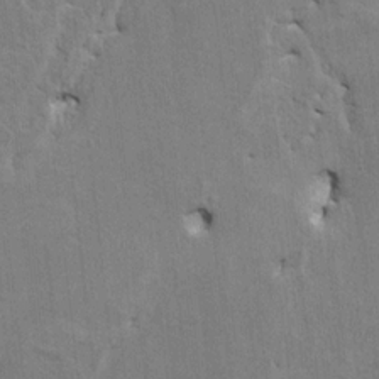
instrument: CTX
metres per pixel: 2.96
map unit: HNhu
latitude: 3.8961
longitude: -4.0444
